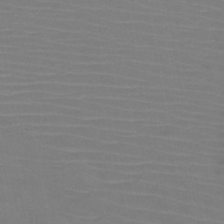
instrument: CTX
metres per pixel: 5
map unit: HNb
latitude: -46.8597
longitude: -43.8583
